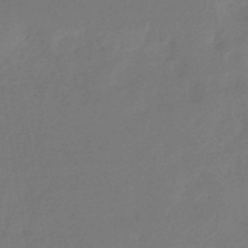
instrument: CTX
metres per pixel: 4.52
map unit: HNb
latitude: -45.8989
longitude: 56.7085
